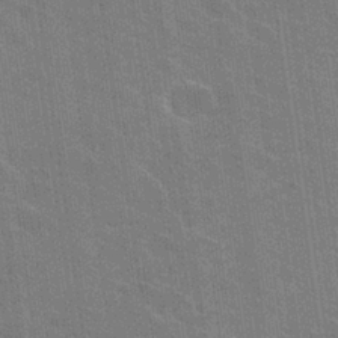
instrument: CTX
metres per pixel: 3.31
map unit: Hto
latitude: 25.7638
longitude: -43.4049
